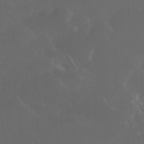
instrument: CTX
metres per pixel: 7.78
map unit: Nhu
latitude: 30.2334
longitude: -58.1767
